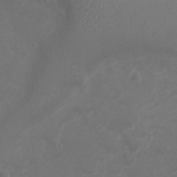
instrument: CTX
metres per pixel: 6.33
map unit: Ht
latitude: 1.7071
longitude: -20.0633
